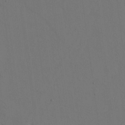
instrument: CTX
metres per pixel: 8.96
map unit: eHh
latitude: 18.8758
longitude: -68.6113
